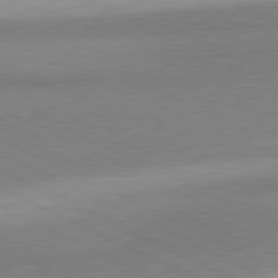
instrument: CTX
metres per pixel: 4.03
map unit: lApd
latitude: 80.9892
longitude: 156.5763
